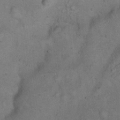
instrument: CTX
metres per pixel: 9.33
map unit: eHh
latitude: 19.6505
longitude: -61.8016
